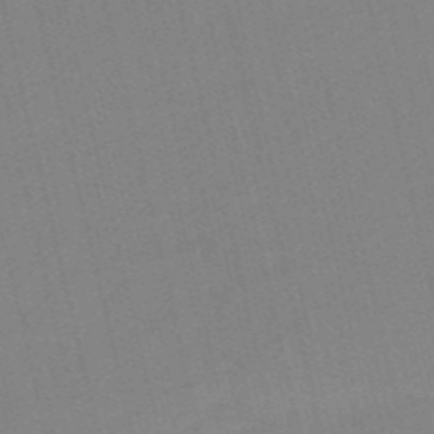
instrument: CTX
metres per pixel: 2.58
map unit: HNb
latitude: -52.3306
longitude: -44.8002
